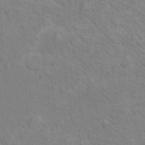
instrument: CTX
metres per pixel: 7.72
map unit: Nhu
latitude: 17.2537
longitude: -33.5749
